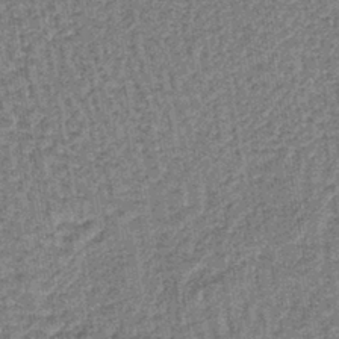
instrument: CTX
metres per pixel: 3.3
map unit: lHb
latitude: -40.2928
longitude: 63.4076
